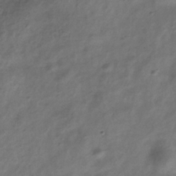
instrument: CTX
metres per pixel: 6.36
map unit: Hve
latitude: -33.4833
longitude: 89.0486
